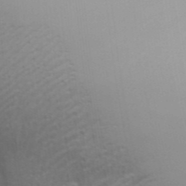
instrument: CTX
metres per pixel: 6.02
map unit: Aa
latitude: 31.6883
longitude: -140.9891
